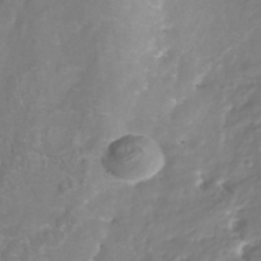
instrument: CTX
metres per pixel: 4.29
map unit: Nhu
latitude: -40.7652
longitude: -83.1214
